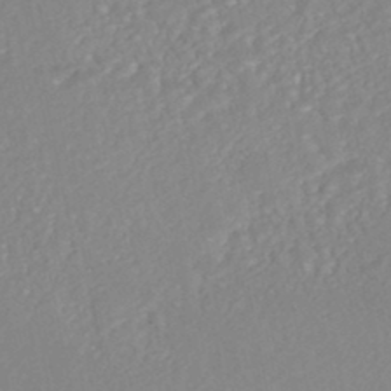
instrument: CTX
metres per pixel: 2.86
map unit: HNhu
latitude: -46.6329
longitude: 97.7478
